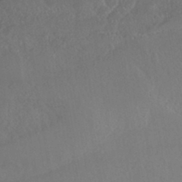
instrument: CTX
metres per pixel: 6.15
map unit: HNhu
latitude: -44.1606
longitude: 94.6518
